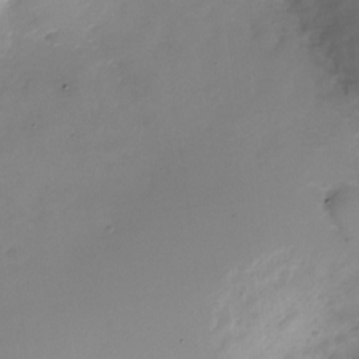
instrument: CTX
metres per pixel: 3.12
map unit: Nhu
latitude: -28.2362
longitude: -78.9136
